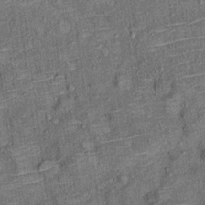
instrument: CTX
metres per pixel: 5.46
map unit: Ht
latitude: 9.5371
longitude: -37.4615
